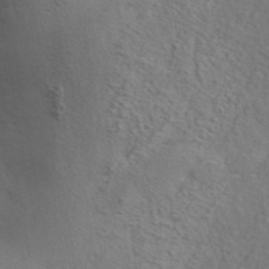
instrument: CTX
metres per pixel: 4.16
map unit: ANa
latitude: 42.2145
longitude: 51.5021
